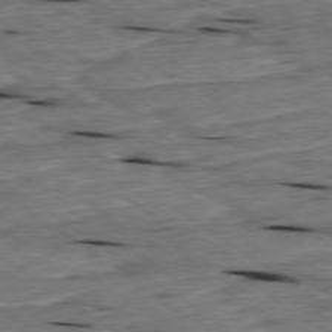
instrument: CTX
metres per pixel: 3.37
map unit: Ap
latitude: -79.2565
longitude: -91.0458
